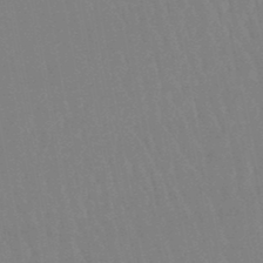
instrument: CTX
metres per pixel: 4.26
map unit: eHb
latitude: -46.5384
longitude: 80.1606
